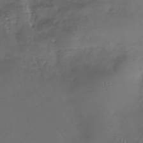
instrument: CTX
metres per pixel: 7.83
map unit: Nhe
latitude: -32.8597
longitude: -92.0255
